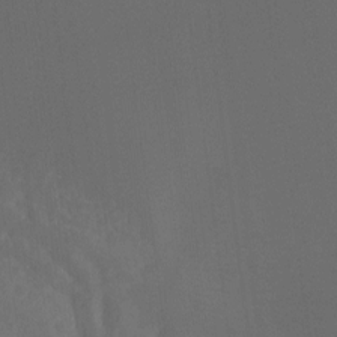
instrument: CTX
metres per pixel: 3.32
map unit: Hto
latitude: -7.8044
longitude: -50.9513
